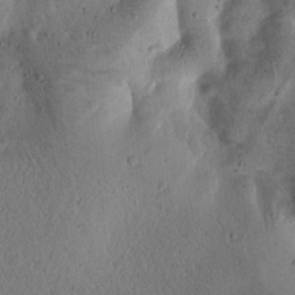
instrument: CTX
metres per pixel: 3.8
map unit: Htu
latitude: -1.5211
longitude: 170.4251
